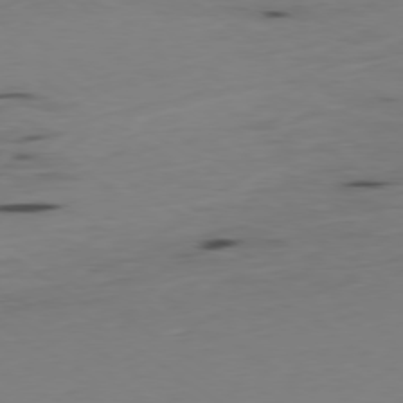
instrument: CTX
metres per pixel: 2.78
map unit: Hpe
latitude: -79.3698
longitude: 14.7464
